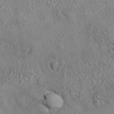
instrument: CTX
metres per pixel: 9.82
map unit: eAb
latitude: 35.5749
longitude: 114.1417
